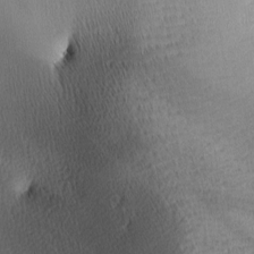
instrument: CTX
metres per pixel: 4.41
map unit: lAa
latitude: -8.7463
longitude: -124.9702
